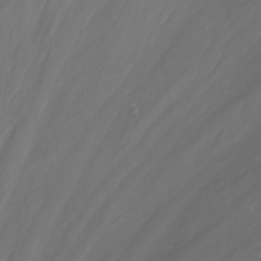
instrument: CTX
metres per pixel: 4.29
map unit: Nhu
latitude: -5.9745
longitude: -79.7450
